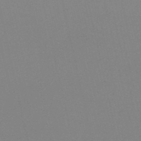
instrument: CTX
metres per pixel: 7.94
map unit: HNb
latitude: -53.8044
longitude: -50.0822
